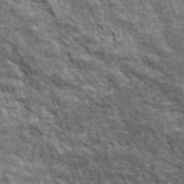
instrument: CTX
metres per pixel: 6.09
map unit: lHvf
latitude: 38.3278
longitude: -88.8380
